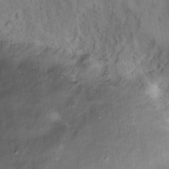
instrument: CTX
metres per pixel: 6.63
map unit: eHh
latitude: 15.8773
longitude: -64.4979
